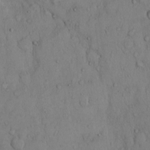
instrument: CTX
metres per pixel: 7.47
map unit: Hto
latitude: 10.3278
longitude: -57.8772
